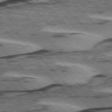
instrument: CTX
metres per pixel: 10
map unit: lApd
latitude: 75.6127
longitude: -78.7058
